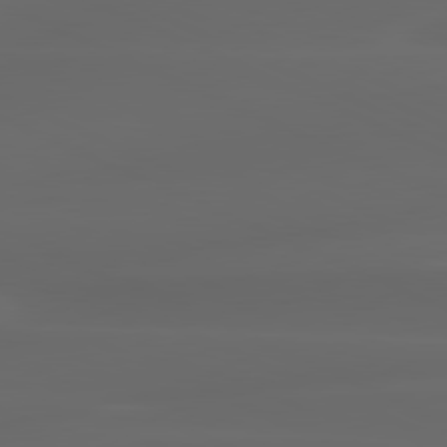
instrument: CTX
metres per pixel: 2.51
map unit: lApd
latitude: 80.3278
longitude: -117.6316
